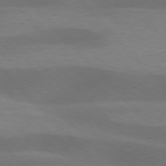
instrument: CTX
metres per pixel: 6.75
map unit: lApd
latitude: 76.5734
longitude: -59.6316
